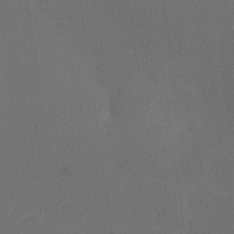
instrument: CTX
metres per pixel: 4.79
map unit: Nhu
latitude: -23.5210
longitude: -72.0822
